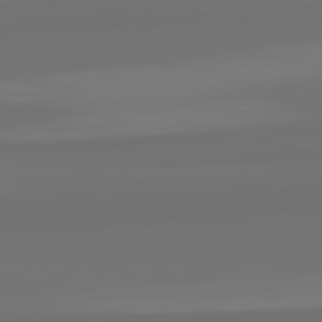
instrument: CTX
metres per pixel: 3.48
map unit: lApd
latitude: 82.7246
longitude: 160.8975
